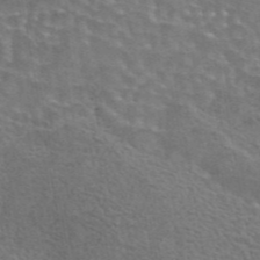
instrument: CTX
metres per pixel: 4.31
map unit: eAb
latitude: 44.5546
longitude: 107.6722
